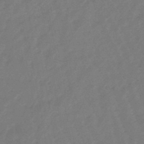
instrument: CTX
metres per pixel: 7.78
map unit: eHb
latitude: -46.5573
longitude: 82.2928
